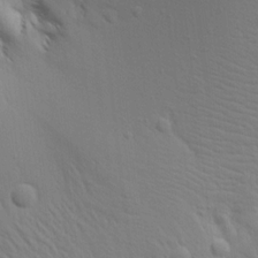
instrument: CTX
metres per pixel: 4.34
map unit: Aa
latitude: 15.4994
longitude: -142.5546
